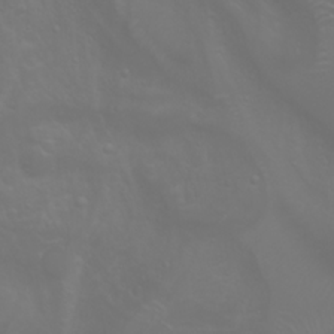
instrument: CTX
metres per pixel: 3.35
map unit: Htu
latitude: -1.0865
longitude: -74.9325
